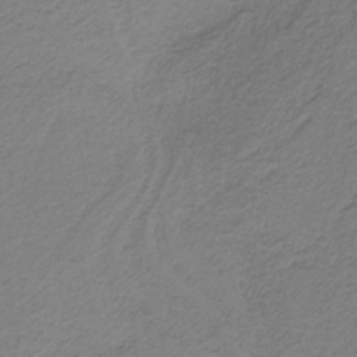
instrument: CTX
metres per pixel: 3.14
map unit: HNb
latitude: -37.0486
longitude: 54.3684
